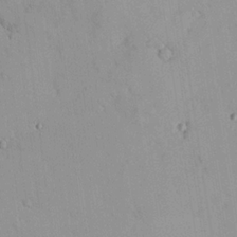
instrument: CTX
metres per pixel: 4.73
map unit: lHvf
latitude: 13.1403
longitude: 178.8597
